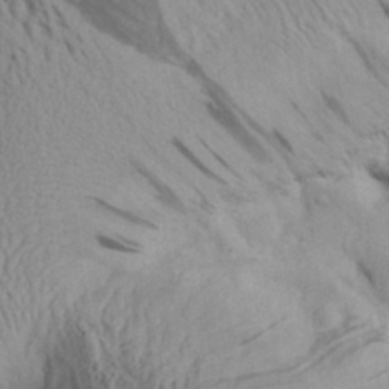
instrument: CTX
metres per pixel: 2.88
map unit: Aa
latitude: 30.2712
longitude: -133.7828
